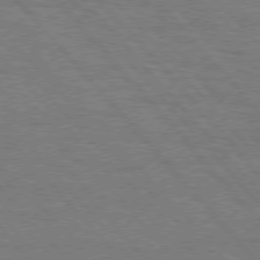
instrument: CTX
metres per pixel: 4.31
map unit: Hpe
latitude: 75.8205
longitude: -138.1956
